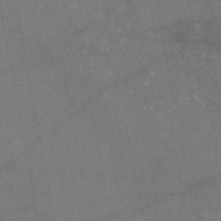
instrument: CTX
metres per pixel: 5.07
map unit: eAb
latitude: 47.4616
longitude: 120.2928
